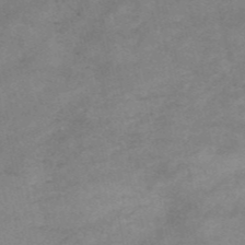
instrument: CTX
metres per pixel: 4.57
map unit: HNb
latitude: -54.0283
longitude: -41.6693
